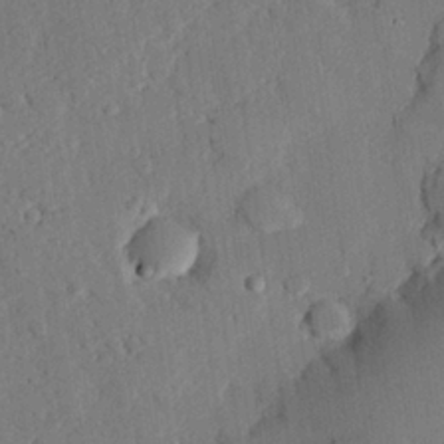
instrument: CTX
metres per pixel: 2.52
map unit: eHh
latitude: 26.5735
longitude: -81.3293
